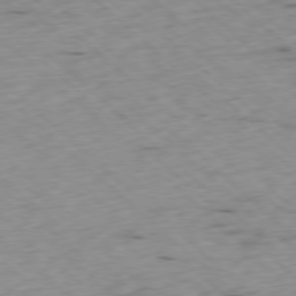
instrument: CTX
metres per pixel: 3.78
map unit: Ap
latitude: -78.0472
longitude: -60.6112
